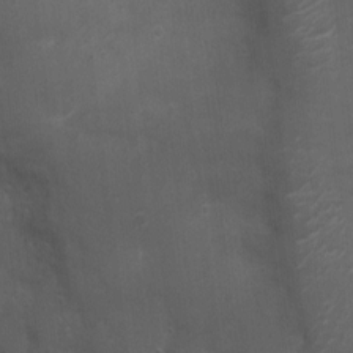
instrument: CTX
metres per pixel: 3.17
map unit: Nhu
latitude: 3.7827
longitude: -16.8946
